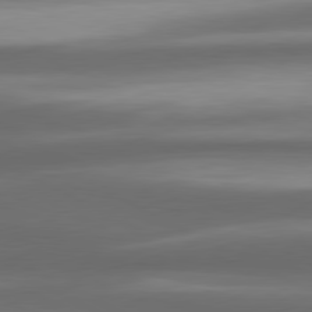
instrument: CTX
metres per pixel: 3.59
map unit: lApd
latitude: 80.5735
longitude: -142.2334
